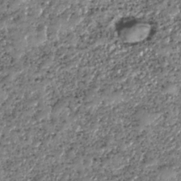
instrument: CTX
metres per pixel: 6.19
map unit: HNhu
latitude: -37.6344
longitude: 33.6344
